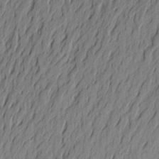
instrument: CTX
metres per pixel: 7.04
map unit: Aa
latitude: 22.4223
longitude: -148.8002
